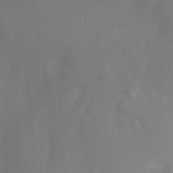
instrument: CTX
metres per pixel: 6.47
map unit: Nhu
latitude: -12.6519
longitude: -64.8380
